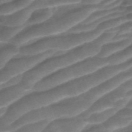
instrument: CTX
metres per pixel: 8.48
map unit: ANa
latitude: -41.8422
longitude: 104.2550
